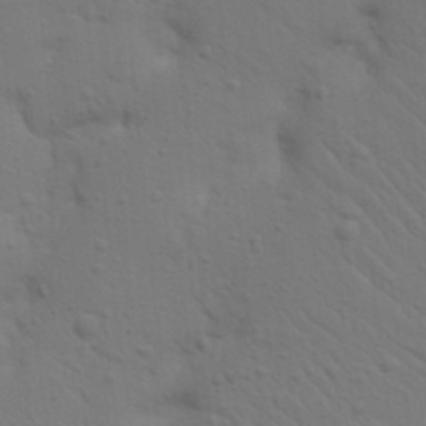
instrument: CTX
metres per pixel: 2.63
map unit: Nhu
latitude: 22.7813
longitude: -73.2915
